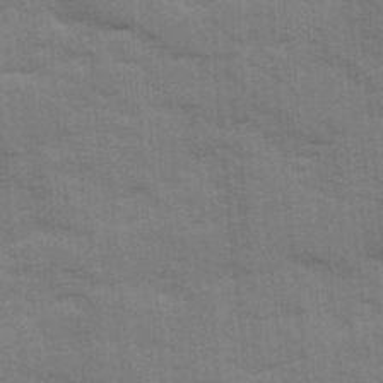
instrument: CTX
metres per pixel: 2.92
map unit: Ave
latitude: 11.8206
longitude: -101.9906
